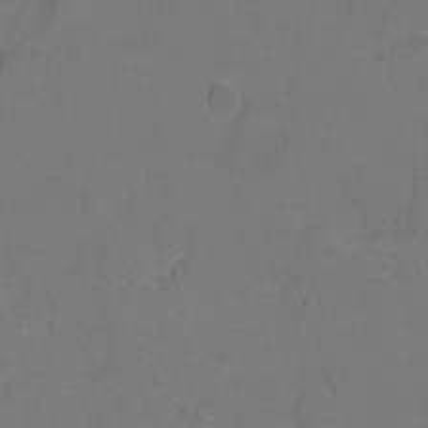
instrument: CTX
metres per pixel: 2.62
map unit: Hto
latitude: 3.8394
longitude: -32.6113
